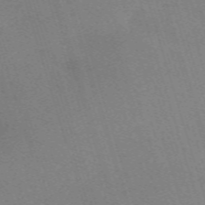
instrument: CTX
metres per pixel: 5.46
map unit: eHh
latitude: -62.6329
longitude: 49.5210
